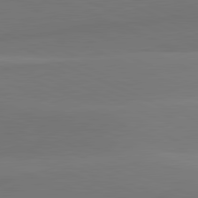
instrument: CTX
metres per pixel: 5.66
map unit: lApd
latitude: 81.7827
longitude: 144.3306
